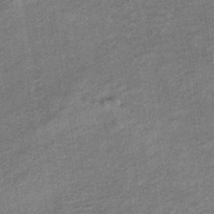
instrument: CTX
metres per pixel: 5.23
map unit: lHb
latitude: -34.9353
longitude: 68.6518
